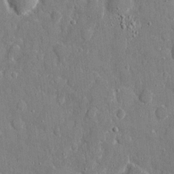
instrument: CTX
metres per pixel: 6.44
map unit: eHh
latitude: 8.6680
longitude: -69.4049
